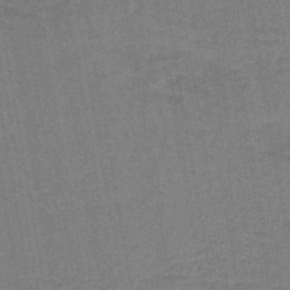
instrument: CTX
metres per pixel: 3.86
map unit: lHb
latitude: -42.8785
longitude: 62.8975
